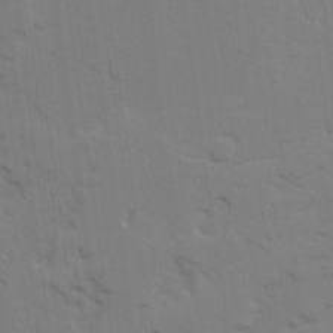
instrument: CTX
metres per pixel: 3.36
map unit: Ave
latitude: 23.6505
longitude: -130.5168
